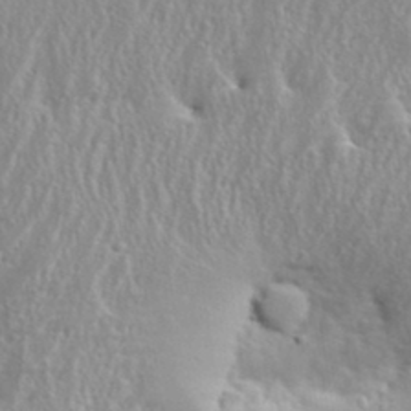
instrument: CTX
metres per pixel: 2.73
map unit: eHh
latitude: 35.1970
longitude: -132.3467
